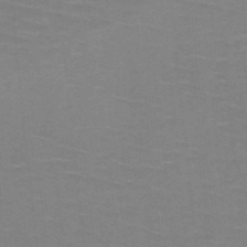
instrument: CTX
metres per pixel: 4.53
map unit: HNb
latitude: -46.7463
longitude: -45.9339
